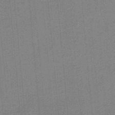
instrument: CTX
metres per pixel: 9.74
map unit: HNb
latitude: -35.0675
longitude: 57.3887
